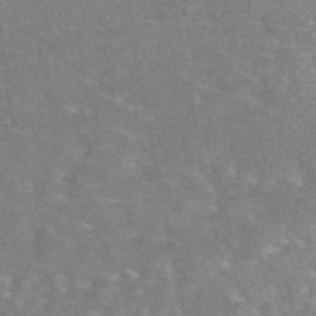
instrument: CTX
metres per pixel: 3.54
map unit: eAb
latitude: 49.1781
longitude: 120.8597
